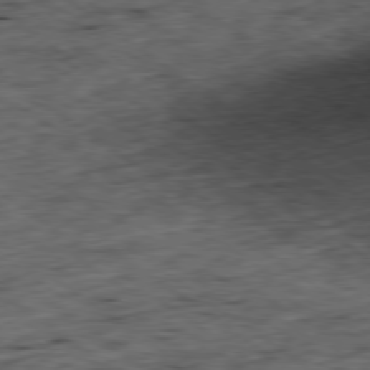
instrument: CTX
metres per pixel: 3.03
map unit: Ap
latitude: -79.3698
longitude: -52.3090
